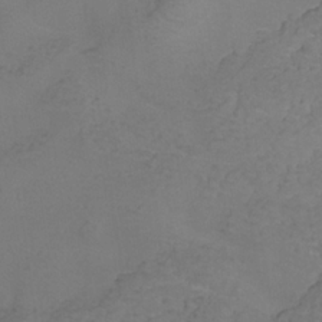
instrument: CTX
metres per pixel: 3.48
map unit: Hve
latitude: -32.6897
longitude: 93.3132
